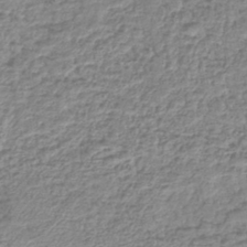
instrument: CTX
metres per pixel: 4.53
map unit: lHb
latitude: -42.4817
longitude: 73.2187
